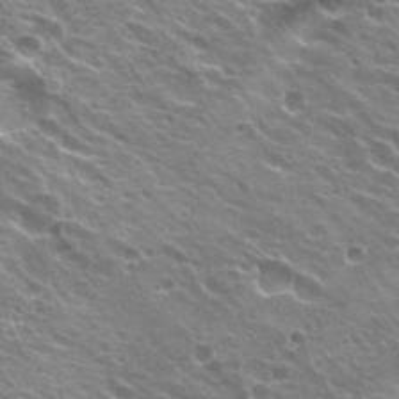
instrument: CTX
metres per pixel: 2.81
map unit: Hto
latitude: 23.2726
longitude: -31.7072
